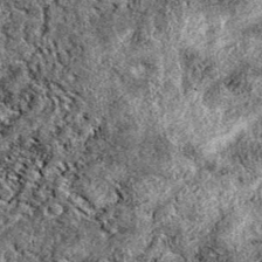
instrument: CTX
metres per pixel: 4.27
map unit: eAb
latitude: 39.0647
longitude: 111.6722
